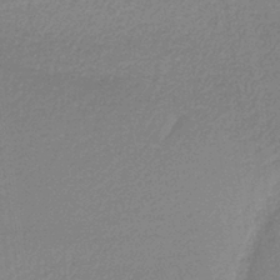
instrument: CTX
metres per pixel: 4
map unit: HNb
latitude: -37.2376
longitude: 56.5385
